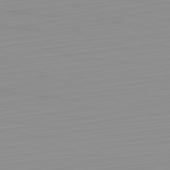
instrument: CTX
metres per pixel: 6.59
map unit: Hpe
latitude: -82.2172
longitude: 17.7478
